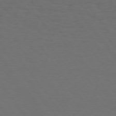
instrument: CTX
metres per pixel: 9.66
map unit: Hpe
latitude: 75.4804
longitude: -130.8947
